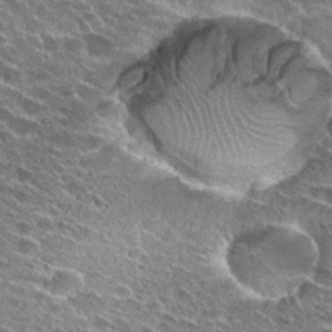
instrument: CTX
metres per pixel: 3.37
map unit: Hto
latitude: 26.8758
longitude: -43.6694
